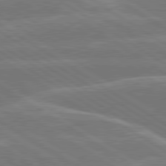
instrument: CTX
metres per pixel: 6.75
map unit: lApd
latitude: 79.8017
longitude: -130.9892
